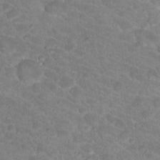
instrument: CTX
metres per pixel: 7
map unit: Hto
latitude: 18.1766
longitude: -34.4034
